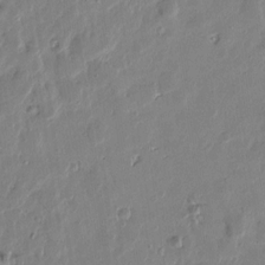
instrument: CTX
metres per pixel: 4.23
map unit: Htu
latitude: 1.6316
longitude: -178.6491
